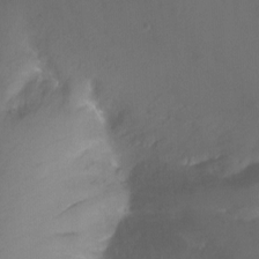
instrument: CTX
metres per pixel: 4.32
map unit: Hto
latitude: -13.5399
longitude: -43.2348
